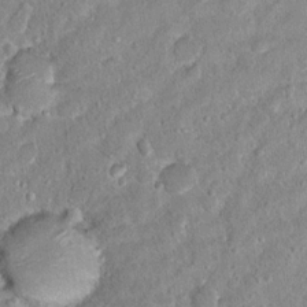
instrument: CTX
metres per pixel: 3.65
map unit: Hto
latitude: 14.0444
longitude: -33.9528
